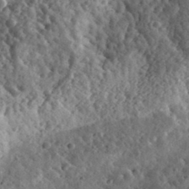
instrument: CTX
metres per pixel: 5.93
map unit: eHh
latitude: 34.7813
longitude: -79.3671
